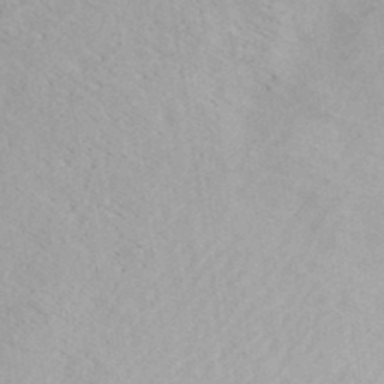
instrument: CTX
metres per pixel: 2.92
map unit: ANa
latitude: 38.4790
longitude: 20.7274
